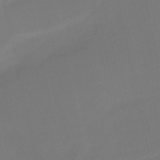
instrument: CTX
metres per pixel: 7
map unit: HNb
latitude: -51.7289
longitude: -46.5924
